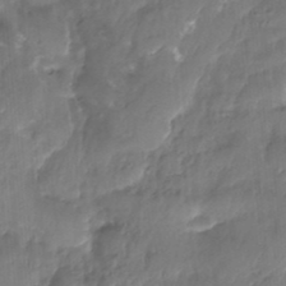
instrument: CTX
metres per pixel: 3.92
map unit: Nhe
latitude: -36.6140
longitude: -179.5938
